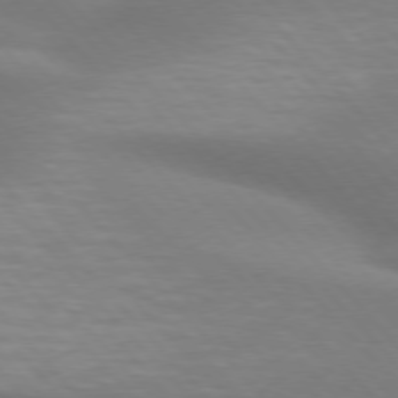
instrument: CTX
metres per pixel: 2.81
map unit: lApd
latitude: 75.1214
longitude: -61.2537
